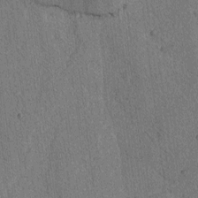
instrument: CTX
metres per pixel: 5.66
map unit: lAvf
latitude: -3.3320
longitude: -109.1214
